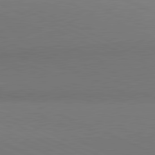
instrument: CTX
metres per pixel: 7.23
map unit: lApd
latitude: 81.1781
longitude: 144.0094
